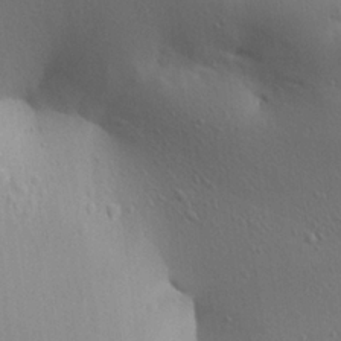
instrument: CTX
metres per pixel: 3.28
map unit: Aa
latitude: 25.6882
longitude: -144.2900
